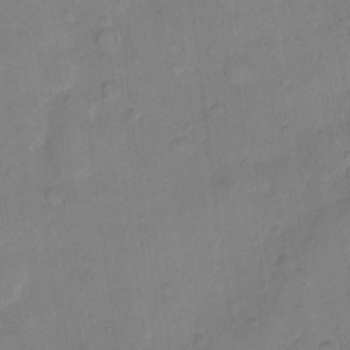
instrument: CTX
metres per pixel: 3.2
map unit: eHh
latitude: 10.8947
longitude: -64.4790
